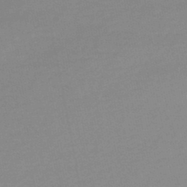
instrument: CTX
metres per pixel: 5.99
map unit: HNhu
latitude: -48.8975
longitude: 99.3509
